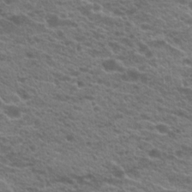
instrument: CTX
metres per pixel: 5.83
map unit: Hto
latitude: 21.2726
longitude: -38.8758
